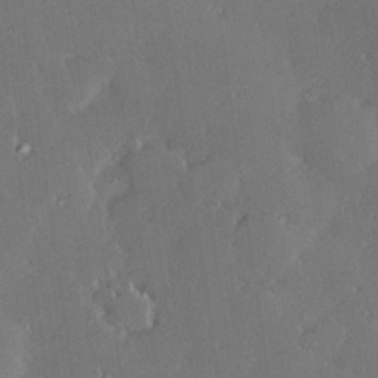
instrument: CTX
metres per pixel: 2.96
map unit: Hve
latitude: 27.9717
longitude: -93.6316
